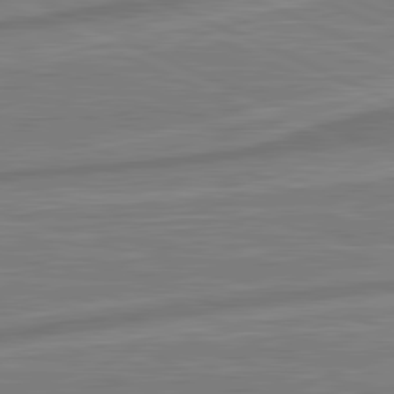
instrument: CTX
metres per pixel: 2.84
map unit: lApd
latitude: 81.6505
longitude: -174.9136
